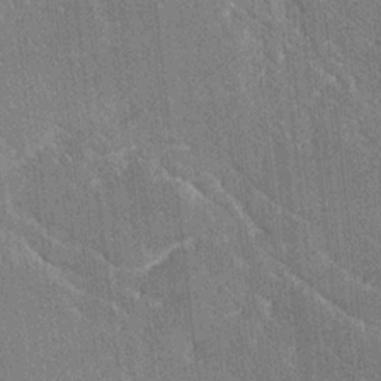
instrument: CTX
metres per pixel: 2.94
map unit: Ave
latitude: 20.0822
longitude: -137.4616
